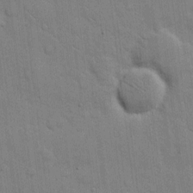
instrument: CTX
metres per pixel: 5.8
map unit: eHh
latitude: 10.2334
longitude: -66.9324
